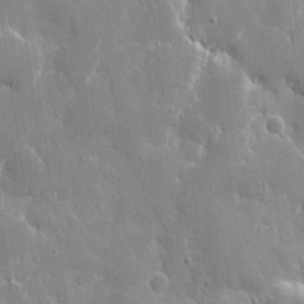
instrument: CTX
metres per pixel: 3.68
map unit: eHh
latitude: 9.3860
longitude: -69.9339
